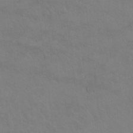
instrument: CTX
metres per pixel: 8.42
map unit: Hto
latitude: 6.7057
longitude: -35.5182
